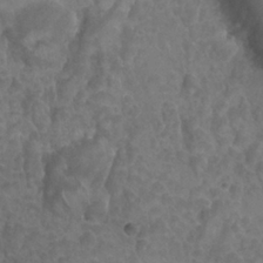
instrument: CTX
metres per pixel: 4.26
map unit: Nhu
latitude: 25.7449
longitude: -53.7450
